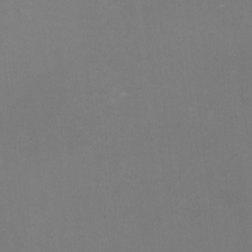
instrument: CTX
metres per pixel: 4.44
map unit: HNhu
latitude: -2.9163
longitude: -3.5749
